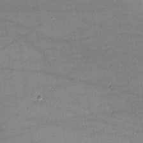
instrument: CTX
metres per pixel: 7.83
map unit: lHvf
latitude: -10.3873
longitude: -101.1592
